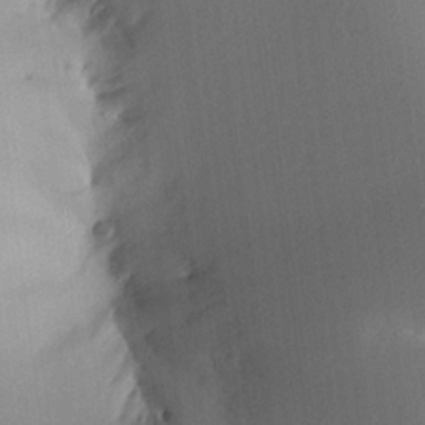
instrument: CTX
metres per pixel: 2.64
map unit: Aa
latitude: 20.7058
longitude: -146.9136
